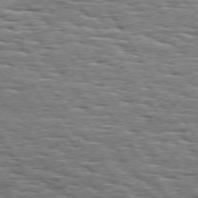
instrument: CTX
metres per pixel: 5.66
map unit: Hpe
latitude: 73.8962
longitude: -137.5749
